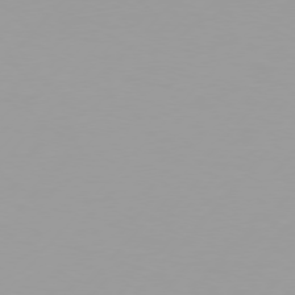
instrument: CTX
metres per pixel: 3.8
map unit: Hpe
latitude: 75.6883
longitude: -128.1956
